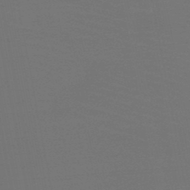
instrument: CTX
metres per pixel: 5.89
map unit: HNb
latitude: -47.3131
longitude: -44.0444
